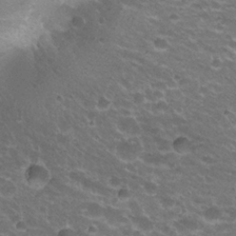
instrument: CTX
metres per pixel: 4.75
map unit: Hto
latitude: 22.9892
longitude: -32.6490
